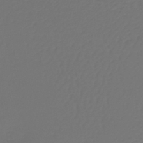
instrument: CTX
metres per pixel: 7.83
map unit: lHb
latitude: -39.9367
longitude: 63.0864
